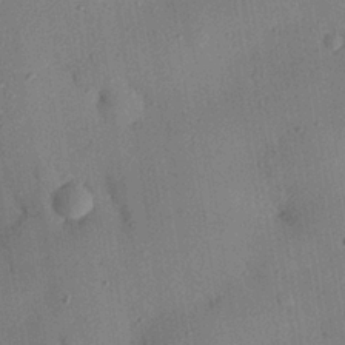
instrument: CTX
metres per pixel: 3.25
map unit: eHh
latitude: 26.0822
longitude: -77.1592
